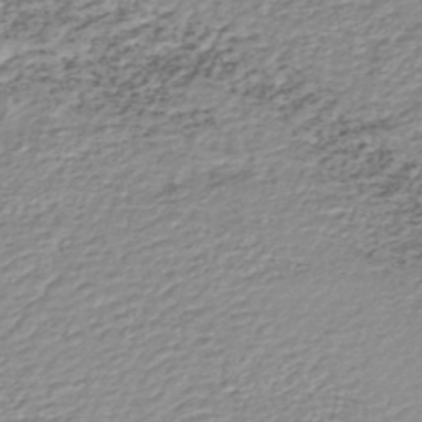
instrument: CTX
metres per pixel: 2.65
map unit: HNhu
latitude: -48.7463
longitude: 30.4251
